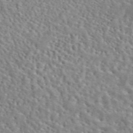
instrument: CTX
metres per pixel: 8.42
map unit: eAb
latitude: 44.8191
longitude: 113.5777
